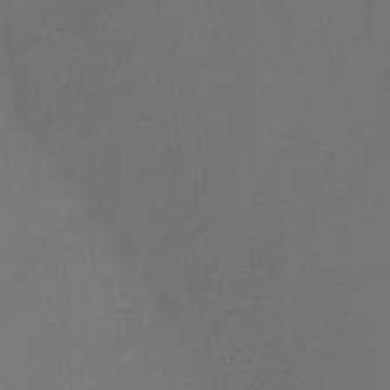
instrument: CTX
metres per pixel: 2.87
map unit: HNb
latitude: -44.3495
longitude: -39.4615
